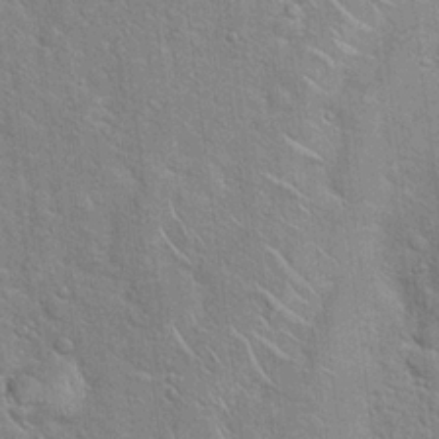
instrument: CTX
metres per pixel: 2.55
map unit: Hto
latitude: 17.8205
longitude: -52.0255
